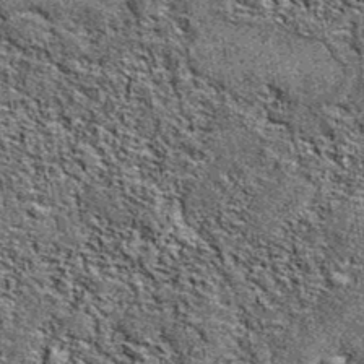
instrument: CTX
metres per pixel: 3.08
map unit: eAb
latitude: 38.6490
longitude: 105.8422
